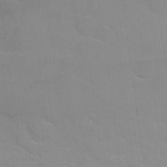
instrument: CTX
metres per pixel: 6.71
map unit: Nhu
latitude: 27.3293
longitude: -54.2522
